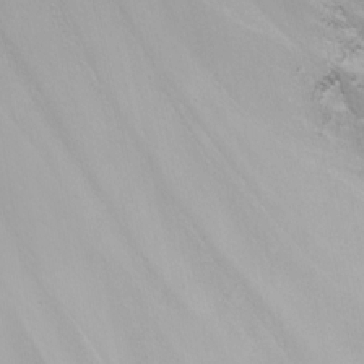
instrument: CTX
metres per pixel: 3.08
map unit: Nhu
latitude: -5.7855
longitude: -91.0647
